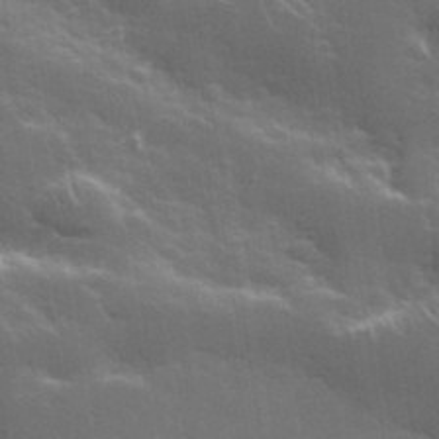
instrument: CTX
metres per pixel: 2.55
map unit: lHvf
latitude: 36.9136
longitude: -91.9717
